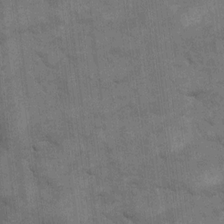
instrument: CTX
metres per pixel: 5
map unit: eHh
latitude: 13.6694
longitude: -65.4048
